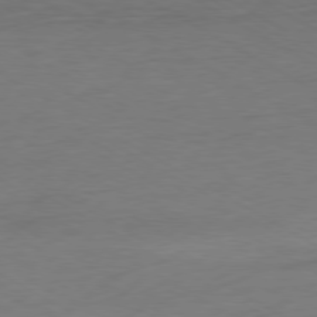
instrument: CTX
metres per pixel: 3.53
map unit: Ap
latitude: -79.5966
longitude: -57.4615
